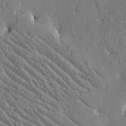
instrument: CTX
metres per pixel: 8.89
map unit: Htu
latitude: -2.4628
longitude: 175.7477
